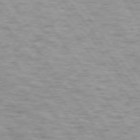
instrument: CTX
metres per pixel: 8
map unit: lApd
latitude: 75.0270
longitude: -48.1578
